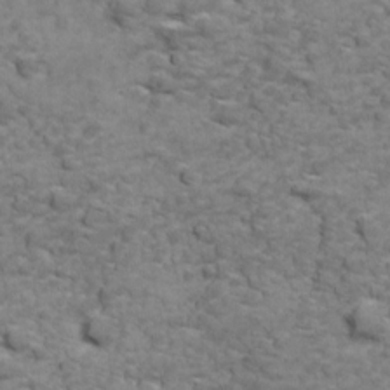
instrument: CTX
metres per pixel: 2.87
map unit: Ave
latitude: 18.6490
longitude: -132.5168
